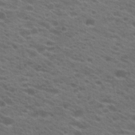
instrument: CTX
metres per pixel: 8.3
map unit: Hto
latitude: 22.2333
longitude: -37.5371
